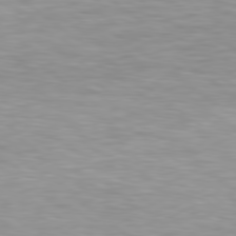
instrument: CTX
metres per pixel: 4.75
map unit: Hpe
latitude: 79.2537
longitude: -129.2348
